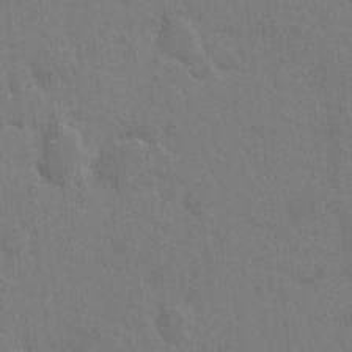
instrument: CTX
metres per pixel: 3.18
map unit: Hto
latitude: 6.3845
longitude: -62.7624
